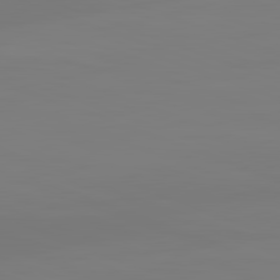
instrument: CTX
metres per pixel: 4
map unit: lApd
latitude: 82.2522
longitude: 145.4077
